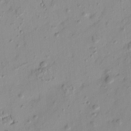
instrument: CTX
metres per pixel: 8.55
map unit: HNhu
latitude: -4.2361
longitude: 13.8422
